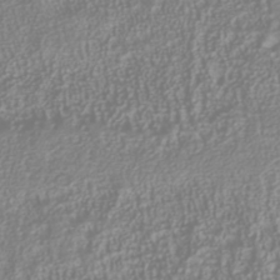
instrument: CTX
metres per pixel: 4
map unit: Nhu
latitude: -40.7274
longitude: -84.5546
